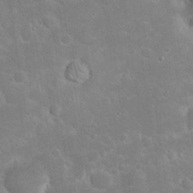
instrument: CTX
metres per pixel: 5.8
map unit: Nhu
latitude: 23.8205
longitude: -71.6694
